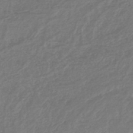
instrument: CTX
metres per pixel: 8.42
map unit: lHb
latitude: -42.6707
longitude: 69.5588
